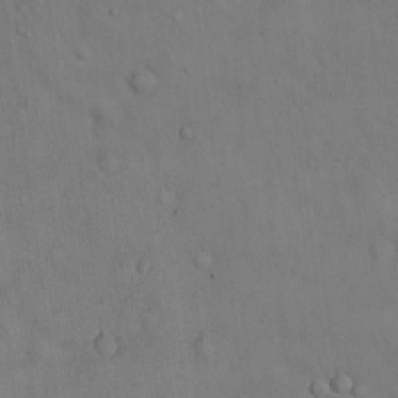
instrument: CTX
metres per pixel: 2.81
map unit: Hto
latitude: 14.4601
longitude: -59.9150
